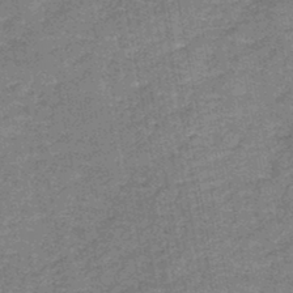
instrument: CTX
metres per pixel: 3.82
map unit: HNb
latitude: -45.5210
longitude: -36.5546
